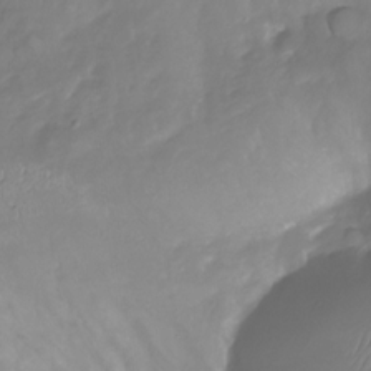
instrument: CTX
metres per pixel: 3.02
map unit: Nhu
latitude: -22.6330
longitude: -56.6490
